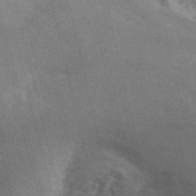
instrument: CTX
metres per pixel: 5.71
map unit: ANa
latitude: 50.0633
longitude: -81.1592
